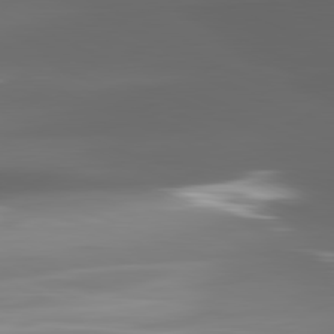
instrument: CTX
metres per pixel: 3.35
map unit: lApd
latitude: 81.5749
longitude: -146.8758
